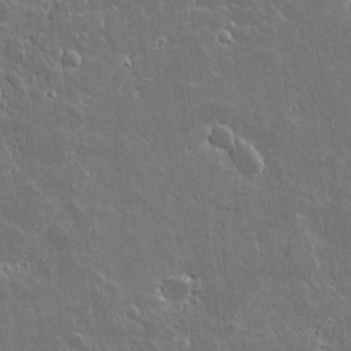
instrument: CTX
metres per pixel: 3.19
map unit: lAvf
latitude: 14.8002
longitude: -127.9528
